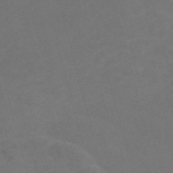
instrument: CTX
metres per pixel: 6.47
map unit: Nve
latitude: -58.4251
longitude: 57.3132
